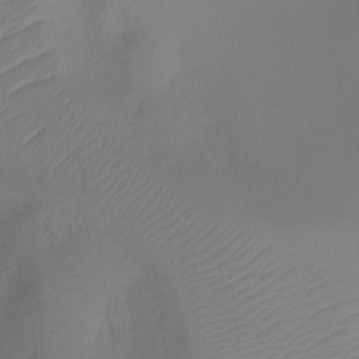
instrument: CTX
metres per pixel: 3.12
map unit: Ht
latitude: -10.2928
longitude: -28.7813
